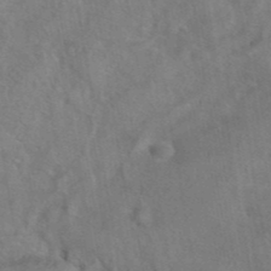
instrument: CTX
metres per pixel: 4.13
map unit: eAb
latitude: 41.5938
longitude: 104.3684
